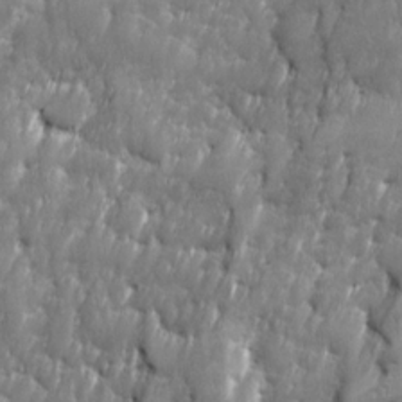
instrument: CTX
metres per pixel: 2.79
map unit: Ave
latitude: 16.1767
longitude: -135.5938
